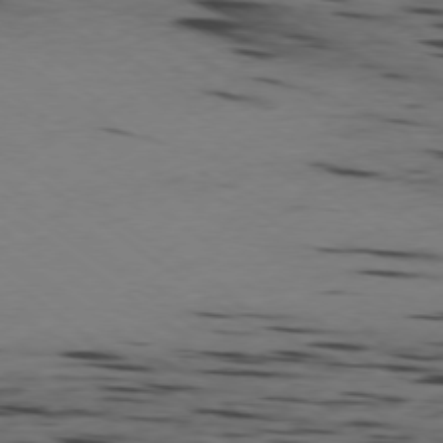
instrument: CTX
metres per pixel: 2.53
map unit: Ap
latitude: -77.5588
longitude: -72.2523
